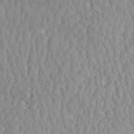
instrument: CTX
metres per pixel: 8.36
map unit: ANa
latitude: 40.1955
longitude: 19.1053
